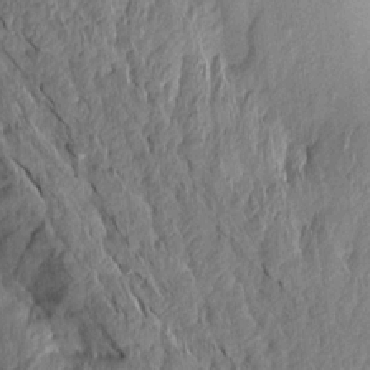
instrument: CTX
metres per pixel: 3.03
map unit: Aa
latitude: 15.2726
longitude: -146.0822
